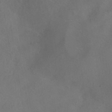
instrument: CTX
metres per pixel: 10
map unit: HNhu
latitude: -40.8408
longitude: 101.1242
